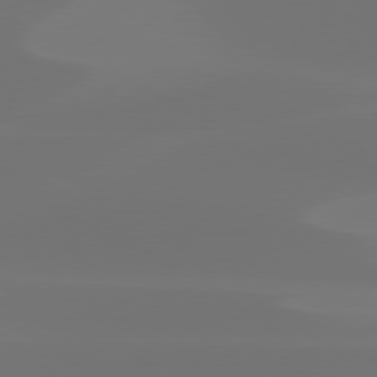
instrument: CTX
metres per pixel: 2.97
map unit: Hpe
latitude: 78.0444
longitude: -128.9891
